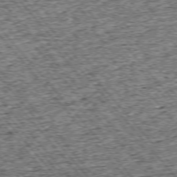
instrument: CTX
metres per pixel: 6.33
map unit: Ap
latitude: -75.4833
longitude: -91.1214
